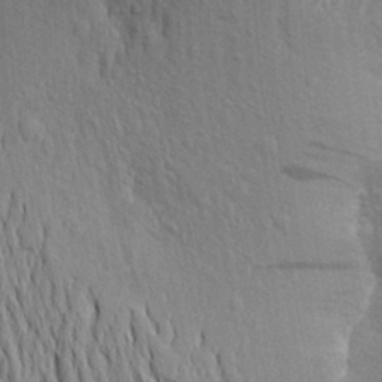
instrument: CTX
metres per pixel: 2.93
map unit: Aa
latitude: 20.1389
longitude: -149.7450
